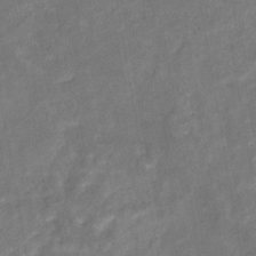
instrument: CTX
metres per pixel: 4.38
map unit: eHb
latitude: -33.8801
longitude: 74.2551
